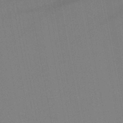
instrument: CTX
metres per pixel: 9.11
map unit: lHb
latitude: -46.6329
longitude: 71.6155
